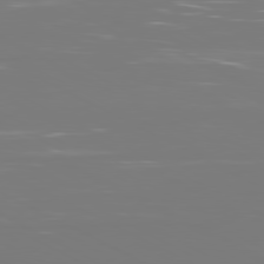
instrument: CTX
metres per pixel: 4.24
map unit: Ap
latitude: -80.8786
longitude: -59.1970
